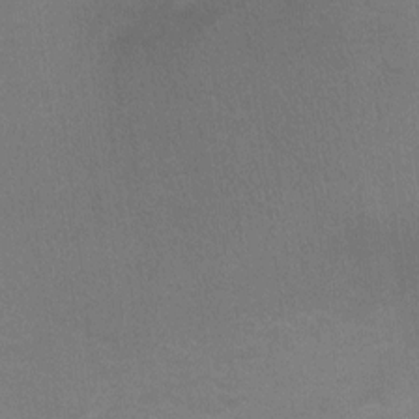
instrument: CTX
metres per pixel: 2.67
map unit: Ht
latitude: -1.0109
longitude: -33.2537
